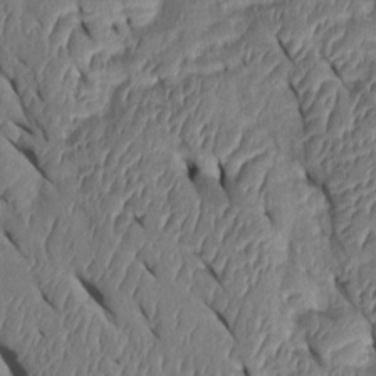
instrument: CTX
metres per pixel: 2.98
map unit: Htu
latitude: 0.7624
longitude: 148.7086
